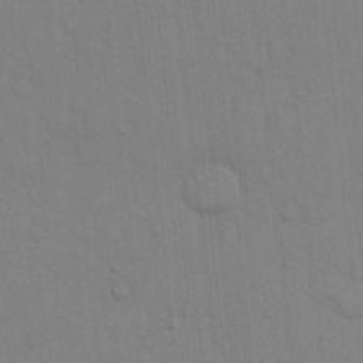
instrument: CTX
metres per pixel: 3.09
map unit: Hto
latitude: 13.9150
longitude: -57.7827
